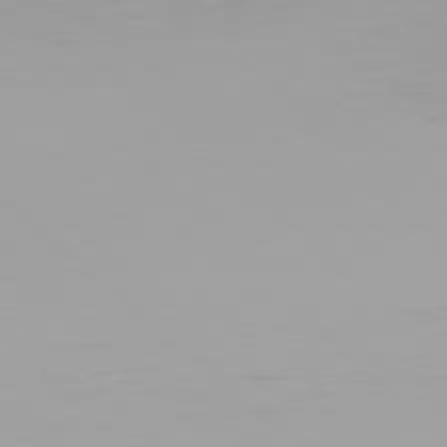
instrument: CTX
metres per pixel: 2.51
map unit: Hpe
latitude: 77.6882
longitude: -137.9717
